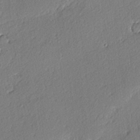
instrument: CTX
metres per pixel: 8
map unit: lAvf
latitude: -4.2739
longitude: -108.9513
